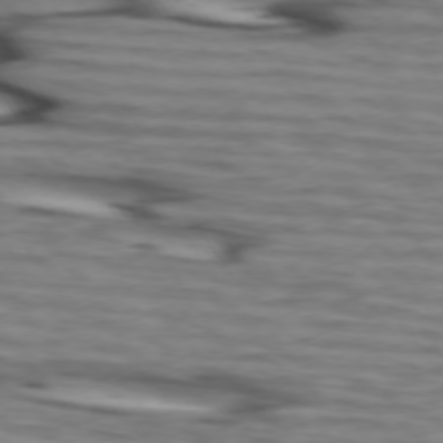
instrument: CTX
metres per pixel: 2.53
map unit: lApd
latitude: 73.8395
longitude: -64.8002
